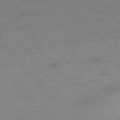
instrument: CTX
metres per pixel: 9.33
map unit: Hpe
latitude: -76.3684
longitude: -11.8583
